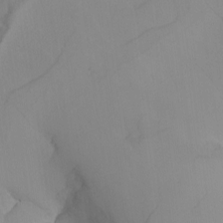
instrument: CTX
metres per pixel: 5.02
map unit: Nhu
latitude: -4.1983
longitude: -93.8205
